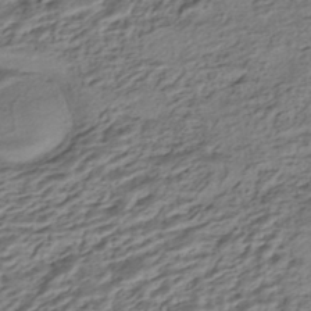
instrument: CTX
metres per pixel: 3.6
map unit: HNhu
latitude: -43.1620
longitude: 105.5588
